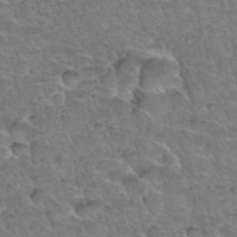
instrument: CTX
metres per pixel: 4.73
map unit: Hto
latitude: 35.0836
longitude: -46.8947
